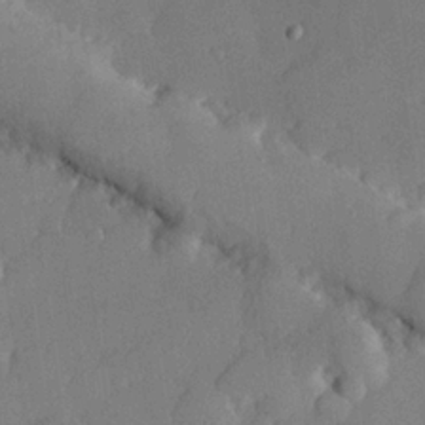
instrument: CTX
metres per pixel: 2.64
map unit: lHvf
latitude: 22.4412
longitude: 145.4077
